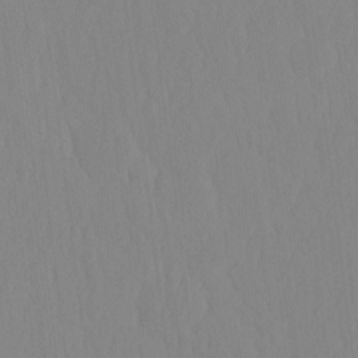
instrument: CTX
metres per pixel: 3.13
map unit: HNhu
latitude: -4.1605
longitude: 14.3873
